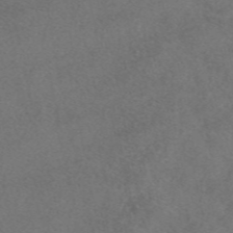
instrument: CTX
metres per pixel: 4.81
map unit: eAb
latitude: 48.0444
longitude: 108.6707
